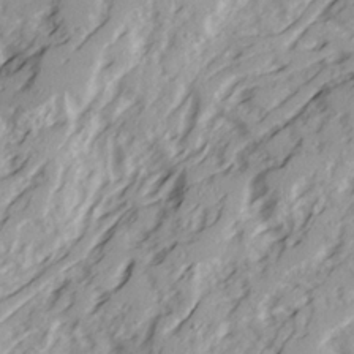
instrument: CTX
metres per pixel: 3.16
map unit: Ave
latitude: 21.6505
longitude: -131.4616
